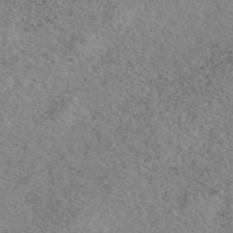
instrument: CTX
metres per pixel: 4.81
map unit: eAb
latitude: 50.1200
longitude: 108.5385
